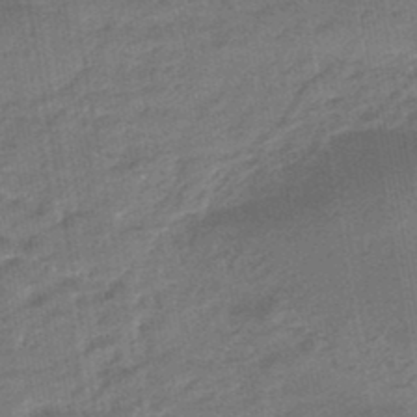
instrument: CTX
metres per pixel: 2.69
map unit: eHb
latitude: -46.8219
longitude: 88.2172
